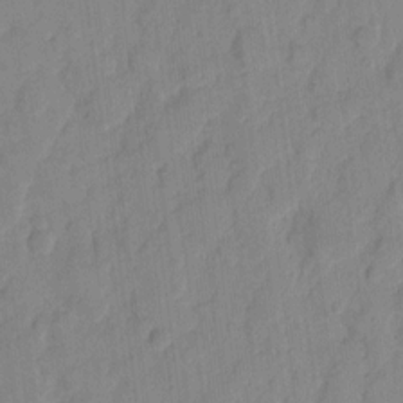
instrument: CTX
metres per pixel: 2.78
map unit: eHh
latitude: 10.0822
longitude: -65.5938
